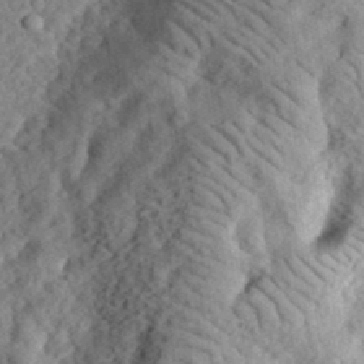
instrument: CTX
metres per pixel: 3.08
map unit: eHh
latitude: 35.8394
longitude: -78.9703
